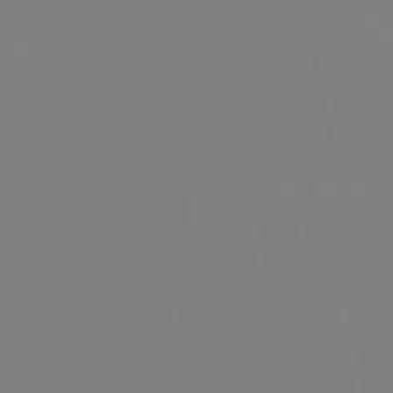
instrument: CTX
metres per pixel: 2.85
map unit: lHb
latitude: -49.8989
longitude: 80.9920
